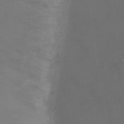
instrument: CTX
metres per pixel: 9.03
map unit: Ht
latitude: 1.1592
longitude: -21.9150
